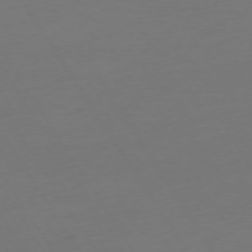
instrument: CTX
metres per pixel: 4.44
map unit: Ap
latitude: -75.2187
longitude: -68.4034
